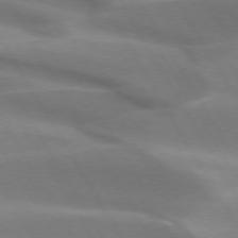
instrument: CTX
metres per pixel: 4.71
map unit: lApd
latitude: 73.1970
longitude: -51.4615
